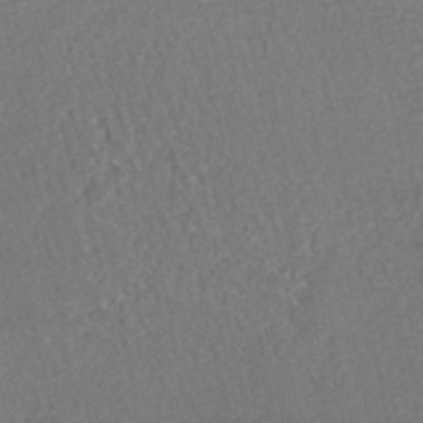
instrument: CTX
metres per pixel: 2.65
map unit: HNhu
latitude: -47.7666
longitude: 103.3321
